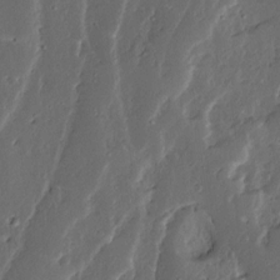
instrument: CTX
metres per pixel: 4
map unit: Ave
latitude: 13.5371
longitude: -135.9150
